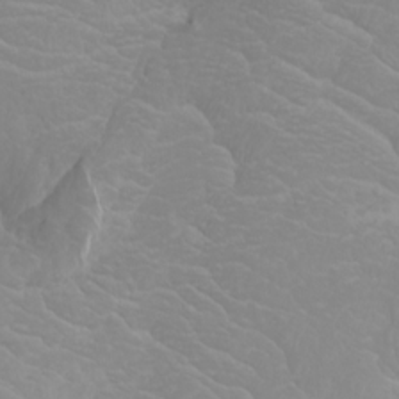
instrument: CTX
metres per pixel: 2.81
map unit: Htu
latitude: -4.4440
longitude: -89.5560
